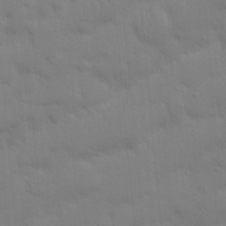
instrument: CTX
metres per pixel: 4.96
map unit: Nhu
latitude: 21.2726
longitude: -73.1970
